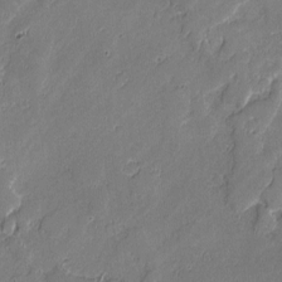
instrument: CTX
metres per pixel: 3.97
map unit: lAvf
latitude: -1.3132
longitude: -106.5735
